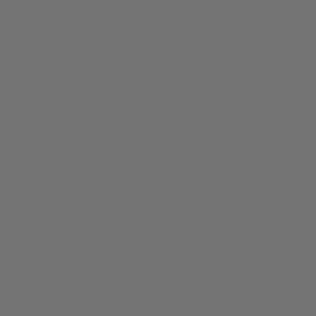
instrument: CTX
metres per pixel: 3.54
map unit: Hpe
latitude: 76.7246
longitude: -135.0647
